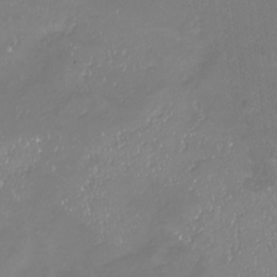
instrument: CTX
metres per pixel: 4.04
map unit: Nhu
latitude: -22.2740
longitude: -57.0647
